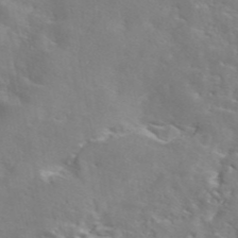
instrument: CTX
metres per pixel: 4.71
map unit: eAb
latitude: 44.8002
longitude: 125.8044
